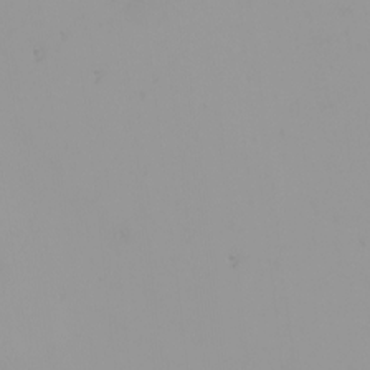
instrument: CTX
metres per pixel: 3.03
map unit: Nhu
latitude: -0.3685
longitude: -75.3671
